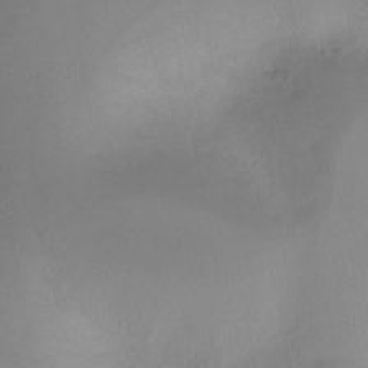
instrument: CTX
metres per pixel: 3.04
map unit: Ht
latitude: -10.8408
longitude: -27.1970
